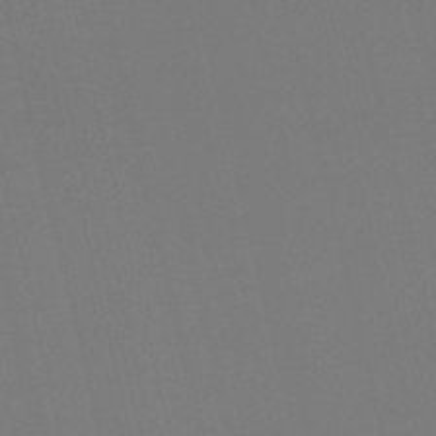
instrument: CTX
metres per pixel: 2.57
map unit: lHb
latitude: -47.2943
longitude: 61.1620
